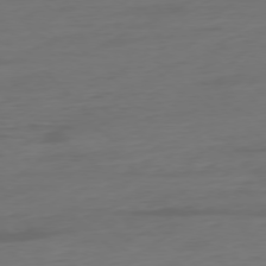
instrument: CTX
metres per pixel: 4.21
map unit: Ap
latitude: -77.5210
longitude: -77.8016
